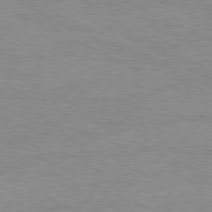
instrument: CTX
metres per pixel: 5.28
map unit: Ap
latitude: -80.8786
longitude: -85.5938
